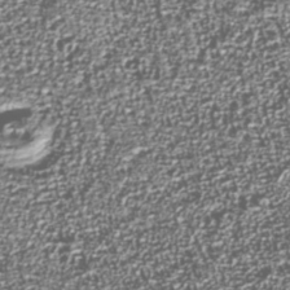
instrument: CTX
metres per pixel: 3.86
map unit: Nhu
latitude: -38.9353
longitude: -83.2914
